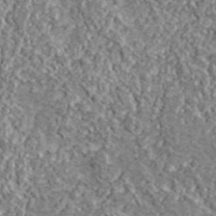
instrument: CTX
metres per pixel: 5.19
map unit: lHvf
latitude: 38.6868
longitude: -87.9717
